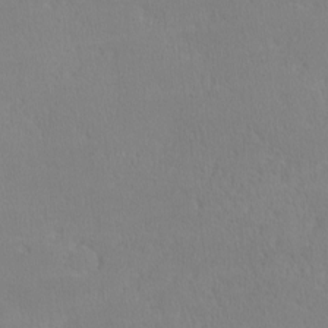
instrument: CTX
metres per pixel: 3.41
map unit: lHvf
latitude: -12.3873
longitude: -99.8772
